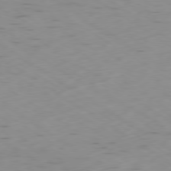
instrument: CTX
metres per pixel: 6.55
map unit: Ap
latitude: -79.6910
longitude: -72.0633
